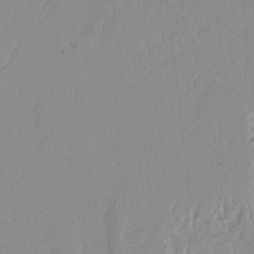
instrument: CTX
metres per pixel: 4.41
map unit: lAvf
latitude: -1.2187
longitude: -108.1388
